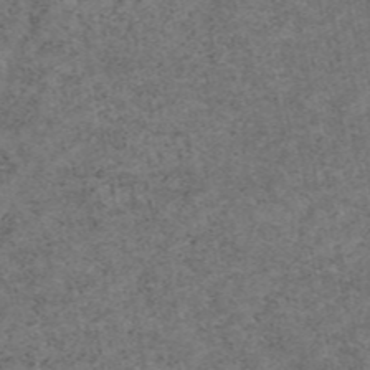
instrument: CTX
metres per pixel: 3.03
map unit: eAb
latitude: 47.6883
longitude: 116.1983
